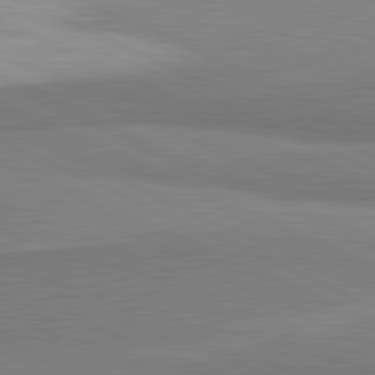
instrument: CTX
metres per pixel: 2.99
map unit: lApd
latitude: 81.6316
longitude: 162.2361
